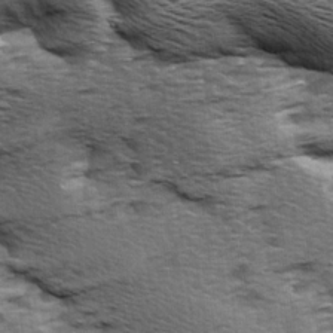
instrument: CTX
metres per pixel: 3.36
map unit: Ave
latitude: 14.7436
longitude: -104.5735
